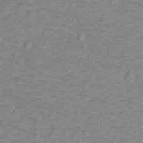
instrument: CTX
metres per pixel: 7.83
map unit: Ht
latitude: -9.0675
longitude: -36.0822
